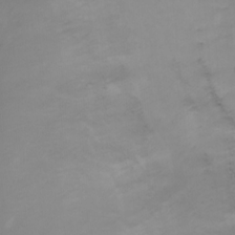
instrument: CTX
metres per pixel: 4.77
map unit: Ht
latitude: 1.1214
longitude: -36.4223
